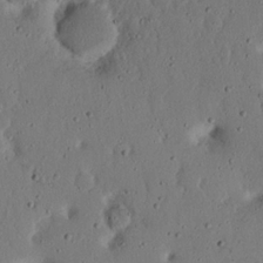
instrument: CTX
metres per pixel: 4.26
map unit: eHh
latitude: 22.5546
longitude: -70.1200
